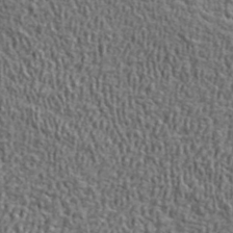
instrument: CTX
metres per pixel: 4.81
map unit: ANa
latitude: 41.4615
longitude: -86.9514
